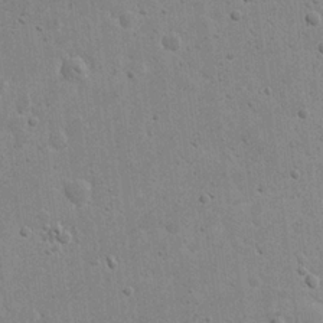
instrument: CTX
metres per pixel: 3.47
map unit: eHh
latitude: 21.5371
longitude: -68.4223
